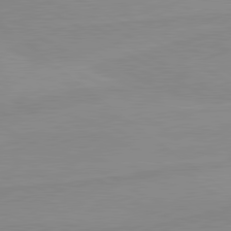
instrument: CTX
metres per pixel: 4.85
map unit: lApd
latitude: 80.4223
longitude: -176.0255
